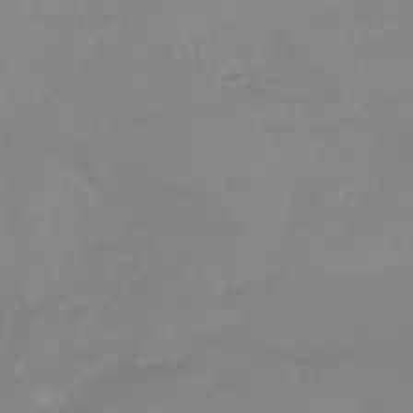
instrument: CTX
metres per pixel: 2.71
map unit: eHb
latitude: -44.8597
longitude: 84.5195
